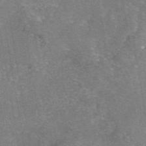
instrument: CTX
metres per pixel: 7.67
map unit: eAb
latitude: 47.3860
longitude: 102.8219
